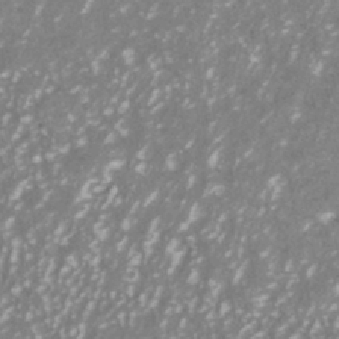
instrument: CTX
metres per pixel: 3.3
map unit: ANa
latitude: -40.5196
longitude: 102.5196
